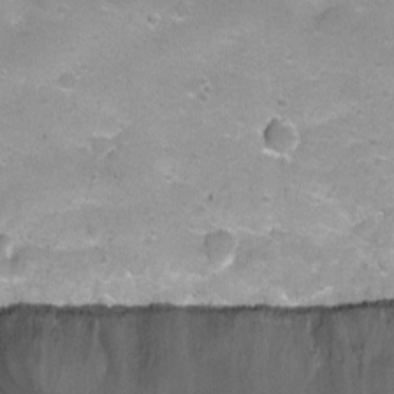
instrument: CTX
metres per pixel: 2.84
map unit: Nhu
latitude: -8.2361
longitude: -43.0647
